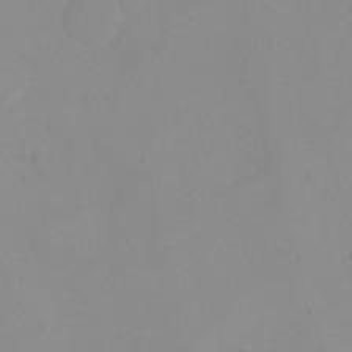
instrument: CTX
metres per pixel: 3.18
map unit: eHh
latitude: 21.8961
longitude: -64.5924
